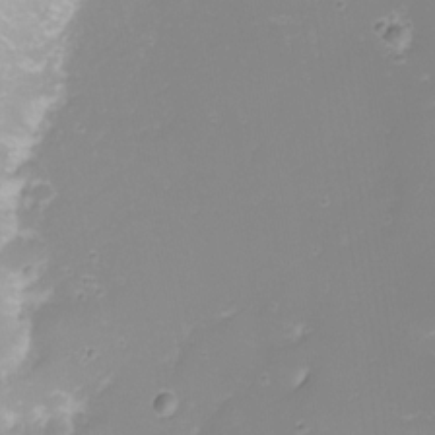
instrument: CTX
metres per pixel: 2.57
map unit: Nhu
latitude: -9.0297
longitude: -81.2537
